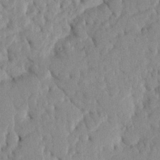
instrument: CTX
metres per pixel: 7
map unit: Htu
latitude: 3.4615
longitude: 152.2928
